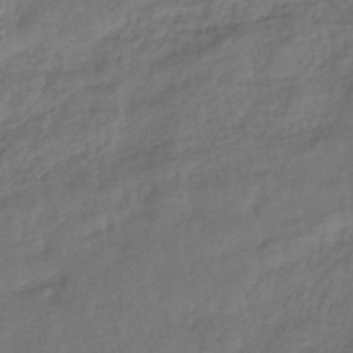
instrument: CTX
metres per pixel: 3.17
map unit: lHb
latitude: -39.9745
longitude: 71.1431
